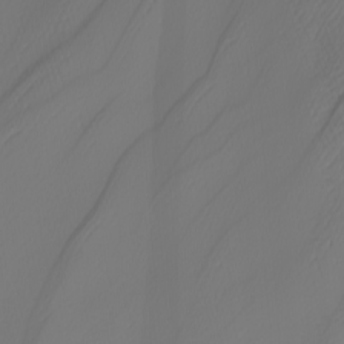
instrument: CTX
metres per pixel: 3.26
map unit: Nhu
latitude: -5.0675
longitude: -94.3656
